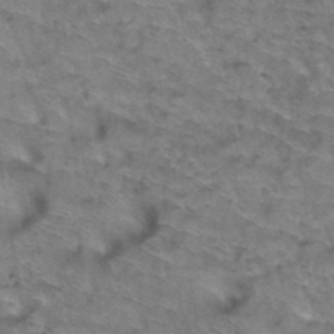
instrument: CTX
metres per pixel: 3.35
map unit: Hto
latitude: 39.1025
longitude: -43.8017
